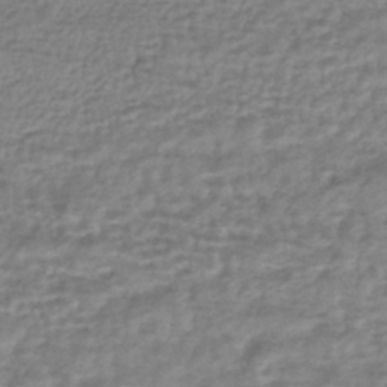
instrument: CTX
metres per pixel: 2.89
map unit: HNhu
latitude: -43.9367
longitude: 105.4076
